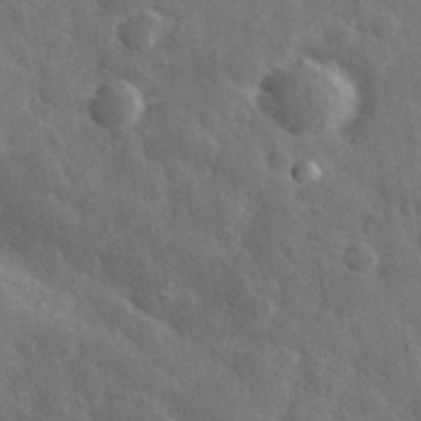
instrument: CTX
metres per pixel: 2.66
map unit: lHvf
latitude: 33.2348
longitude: -85.9528
